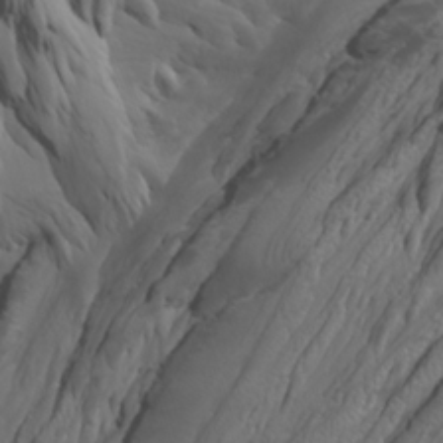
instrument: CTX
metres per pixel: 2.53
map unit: Htu
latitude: -3.6721
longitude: -72.9892
